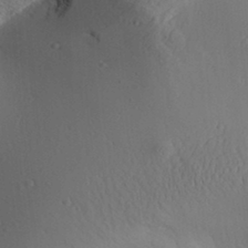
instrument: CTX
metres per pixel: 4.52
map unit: Aa
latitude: 30.8002
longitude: -141.4993
